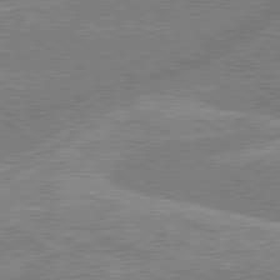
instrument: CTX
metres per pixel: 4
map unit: lApd
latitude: 79.5560
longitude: -156.8380
